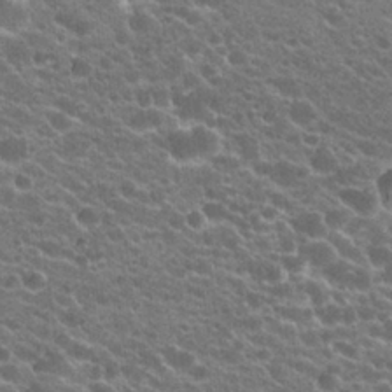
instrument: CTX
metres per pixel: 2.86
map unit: Hto
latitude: 23.9906
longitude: -35.7449
